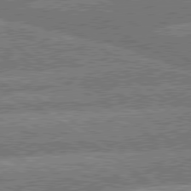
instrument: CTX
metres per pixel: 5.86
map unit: lApd
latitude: 79.8584
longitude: -160.7246
